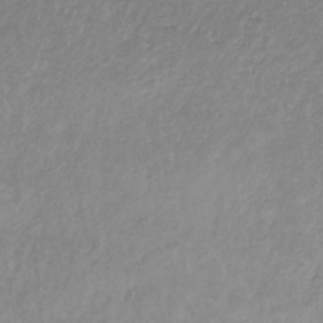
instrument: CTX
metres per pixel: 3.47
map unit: eHb
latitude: -31.7855
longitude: 68.5951
